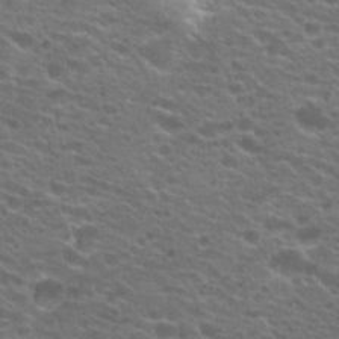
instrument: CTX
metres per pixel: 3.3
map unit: Hto
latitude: 21.2726
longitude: -37.8395
